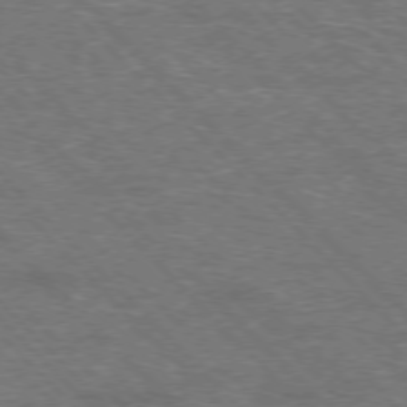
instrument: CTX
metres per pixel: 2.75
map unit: Hpe
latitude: -76.9353
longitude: -11.9906
